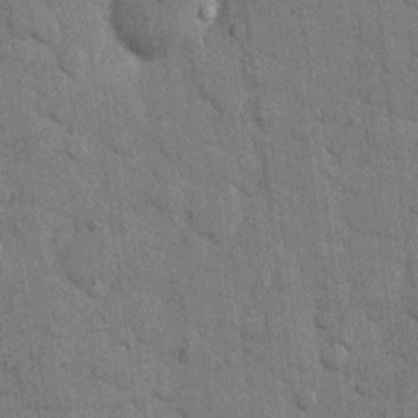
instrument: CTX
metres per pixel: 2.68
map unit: eHh
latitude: 11.8395
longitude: -66.6301
